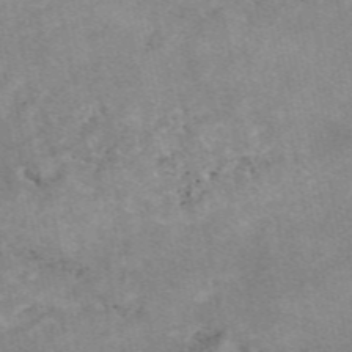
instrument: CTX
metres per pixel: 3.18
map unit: eAb
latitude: 48.5546
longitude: 121.2565
